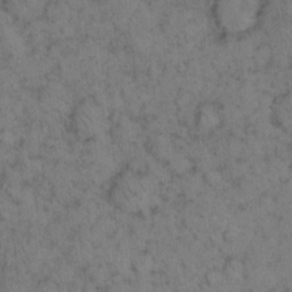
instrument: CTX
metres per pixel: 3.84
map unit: eHh
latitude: 15.1970
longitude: -64.2711
